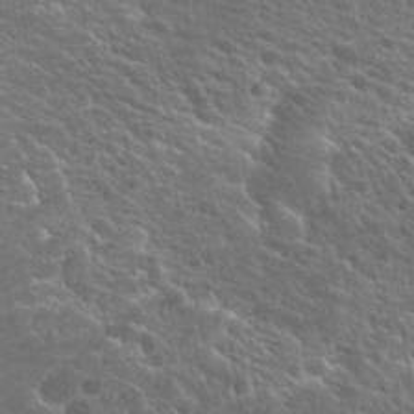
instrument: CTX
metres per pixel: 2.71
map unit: Hto
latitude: 26.1578
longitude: -45.0647
